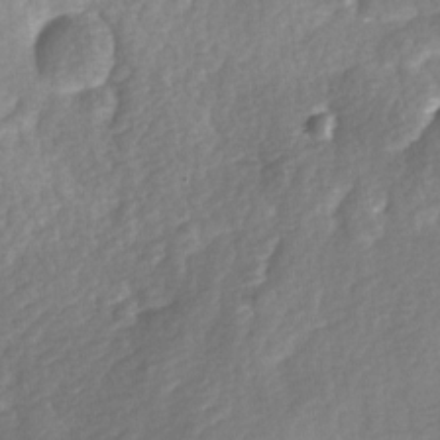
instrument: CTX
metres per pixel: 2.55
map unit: Ave
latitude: 0.5734
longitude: -112.3278
